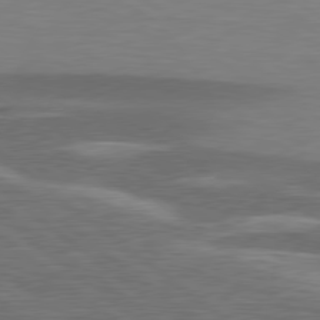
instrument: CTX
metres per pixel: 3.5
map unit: lApd
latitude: 79.2726
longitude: -91.2537
